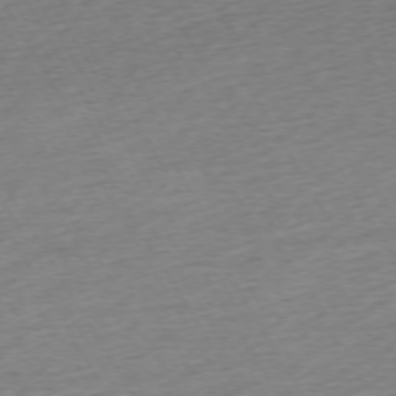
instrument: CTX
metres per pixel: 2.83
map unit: Ap
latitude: -73.0297
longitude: -69.2159
